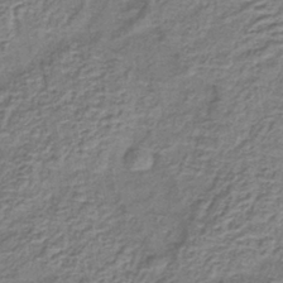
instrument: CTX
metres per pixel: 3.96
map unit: lHb
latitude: -40.6896
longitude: 62.1605
